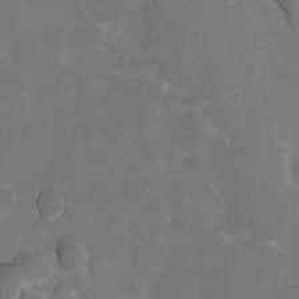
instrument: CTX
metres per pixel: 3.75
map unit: Hto
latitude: 4.9514
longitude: -32.0444
